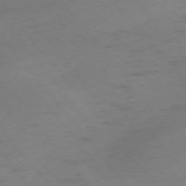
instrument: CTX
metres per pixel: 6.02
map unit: Ap
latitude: -75.7856
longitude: -70.9514
